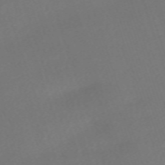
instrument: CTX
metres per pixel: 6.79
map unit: eHh
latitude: -63.6910
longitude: 50.5385
